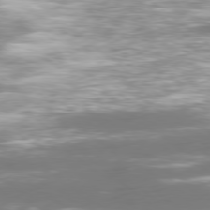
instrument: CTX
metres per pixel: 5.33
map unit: Ap
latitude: -79.5777
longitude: -60.8947
